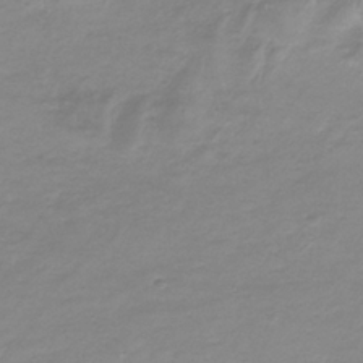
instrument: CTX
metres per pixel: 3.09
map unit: lHb
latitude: -33.8612
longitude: 70.2740
